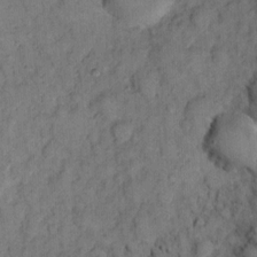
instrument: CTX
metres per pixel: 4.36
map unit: eHh
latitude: 13.1403
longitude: -64.9325
